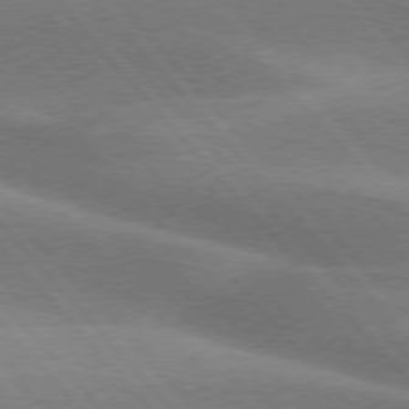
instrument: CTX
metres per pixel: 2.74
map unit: lApd
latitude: 76.2900
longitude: -62.3090
